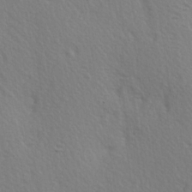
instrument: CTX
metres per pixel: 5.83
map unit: Hve
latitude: 2.8569
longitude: -124.1577
